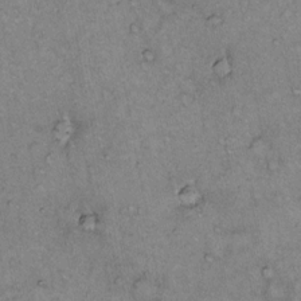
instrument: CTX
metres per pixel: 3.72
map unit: Hto
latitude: 12.5924
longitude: -58.4223
